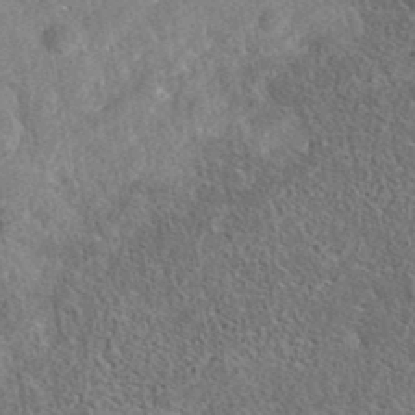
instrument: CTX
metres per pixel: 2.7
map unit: eAb
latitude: 36.6113
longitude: 112.7652
